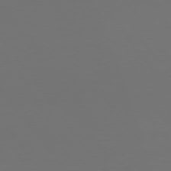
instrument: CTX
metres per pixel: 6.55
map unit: Hpe
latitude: 74.3656
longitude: -125.2725
